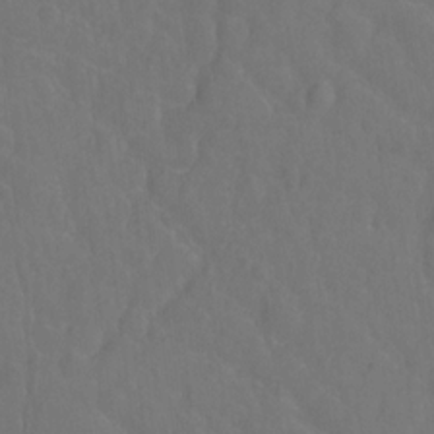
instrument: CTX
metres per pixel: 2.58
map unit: Hto
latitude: -2.3873
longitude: -34.6490
